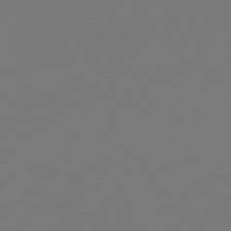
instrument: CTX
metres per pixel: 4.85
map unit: Hpe
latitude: 76.3656
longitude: -130.7625
